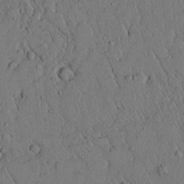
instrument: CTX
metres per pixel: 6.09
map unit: lAvf
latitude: 4.6113
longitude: 159.4454
